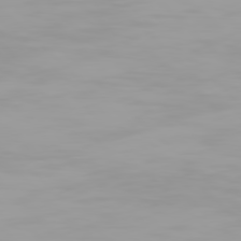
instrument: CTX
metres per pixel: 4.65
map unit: Hpe
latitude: 77.7071
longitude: -140.1577
